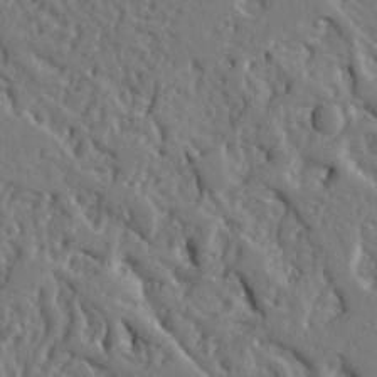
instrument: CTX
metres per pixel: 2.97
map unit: Ht
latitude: 10.0822
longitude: -76.8380
